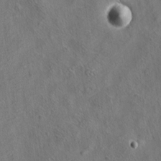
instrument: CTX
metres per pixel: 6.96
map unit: eHh
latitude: 6.5546
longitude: -76.8569
